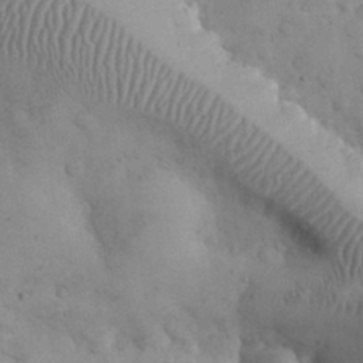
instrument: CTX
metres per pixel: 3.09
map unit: eHh
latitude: 30.9892
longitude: -68.3656
